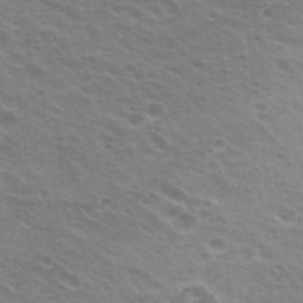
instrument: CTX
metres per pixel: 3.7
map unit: Hto
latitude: 22.0255
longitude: -31.2159
